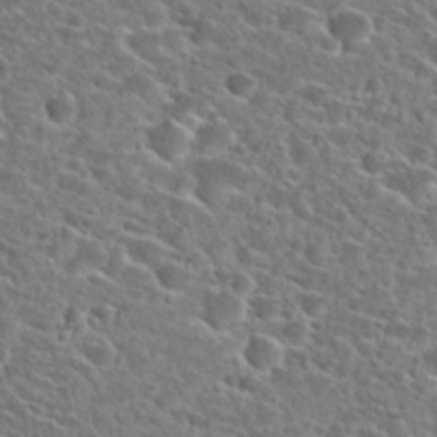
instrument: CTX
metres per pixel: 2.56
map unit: Hto
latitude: 25.0836
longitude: -46.9892
